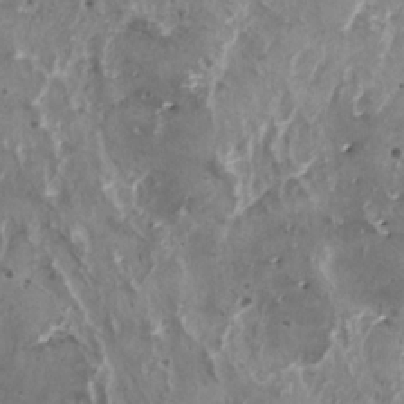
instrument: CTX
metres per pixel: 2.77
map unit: HNhu
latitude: 1.6693
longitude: 5.3320
